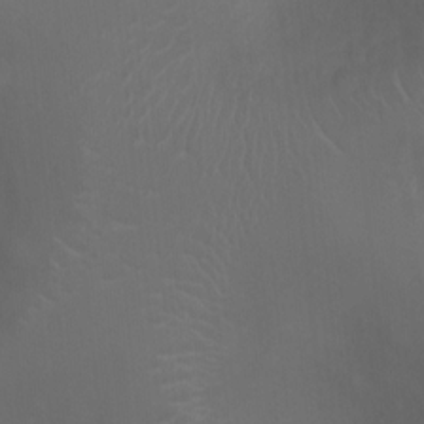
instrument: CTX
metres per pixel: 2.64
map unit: Ht
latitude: -4.5951
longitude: -18.4223
